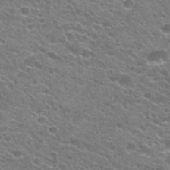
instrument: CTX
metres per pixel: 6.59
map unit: Hto
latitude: 23.9150
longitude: -35.6505
